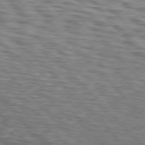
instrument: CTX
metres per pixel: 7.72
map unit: lApd
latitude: 76.7246
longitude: -70.4979
